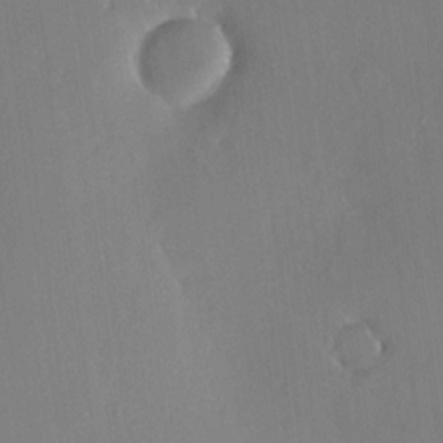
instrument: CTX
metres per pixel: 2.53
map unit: HNhu
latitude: 5.8394
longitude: 12.9542
